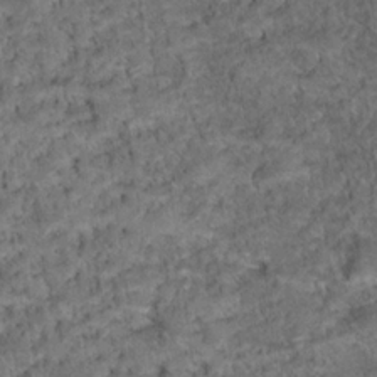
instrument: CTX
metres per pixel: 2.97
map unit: Hto
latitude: 18.2711
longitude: -36.8758
